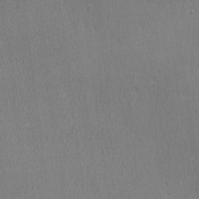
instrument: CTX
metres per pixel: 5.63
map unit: Ave
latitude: 22.3656
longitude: -136.3468
